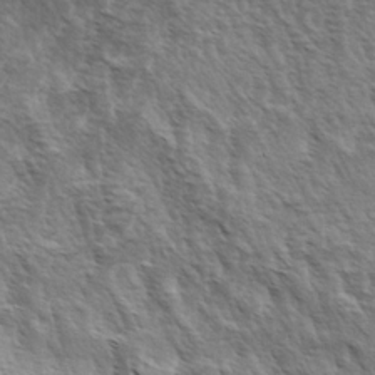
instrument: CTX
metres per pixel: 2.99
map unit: lAa
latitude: -3.9178
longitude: -122.3278
